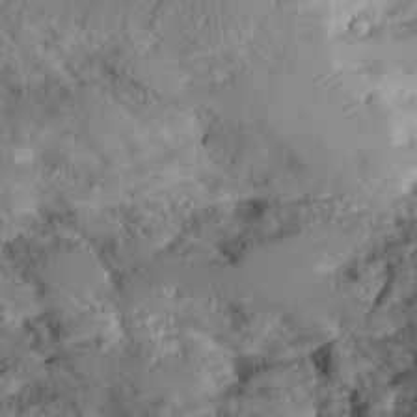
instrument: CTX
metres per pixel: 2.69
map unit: Aa
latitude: 10.3090
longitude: -126.2334
